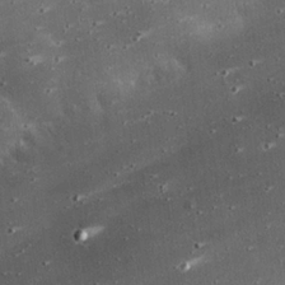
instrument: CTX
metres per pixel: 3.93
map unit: eHh
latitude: 24.1199
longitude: -90.1767
